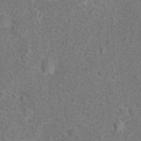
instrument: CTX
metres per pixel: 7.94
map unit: Hto
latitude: 15.8773
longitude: -41.9528
